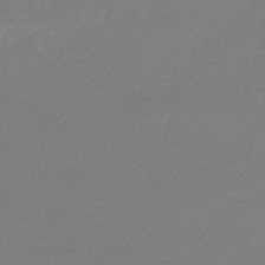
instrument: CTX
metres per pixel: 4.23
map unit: lHb
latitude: -46.7463
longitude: 62.6140
